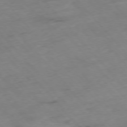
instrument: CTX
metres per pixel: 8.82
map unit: Hpe
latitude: -76.6896
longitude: -17.9150
